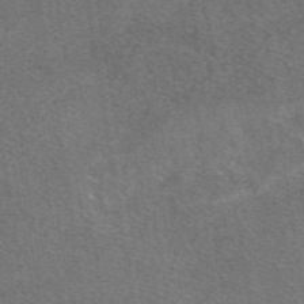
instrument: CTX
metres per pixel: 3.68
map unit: eAb
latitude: 48.2334
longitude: 115.1431
